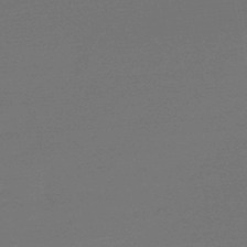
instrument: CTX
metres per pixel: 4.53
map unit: eHb
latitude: -50.3117
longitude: 78.1605
